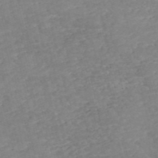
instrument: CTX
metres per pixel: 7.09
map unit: eHh
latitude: -55.3888
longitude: -90.4412
